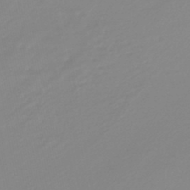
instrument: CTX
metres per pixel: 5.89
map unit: lHb
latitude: -44.0850
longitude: 75.2754
